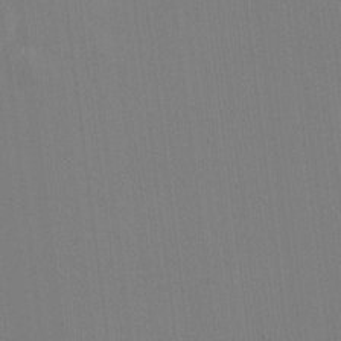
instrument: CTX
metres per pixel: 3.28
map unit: HNhu
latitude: 0.4412
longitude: -5.3104
